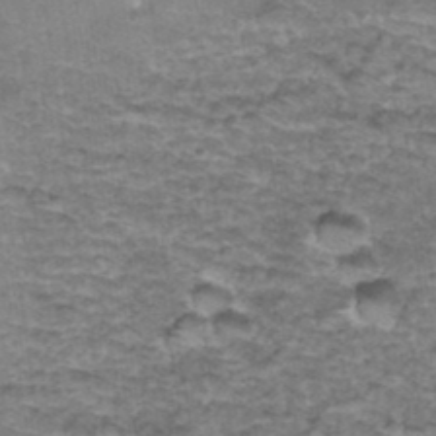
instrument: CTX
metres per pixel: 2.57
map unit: Hto
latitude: 37.0459
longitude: -43.2348
